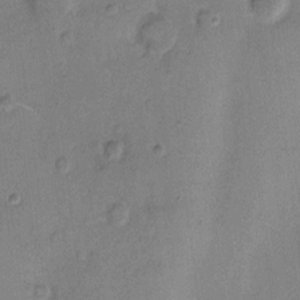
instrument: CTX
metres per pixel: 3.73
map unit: Hto
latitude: 7.2915
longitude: -62.4412
